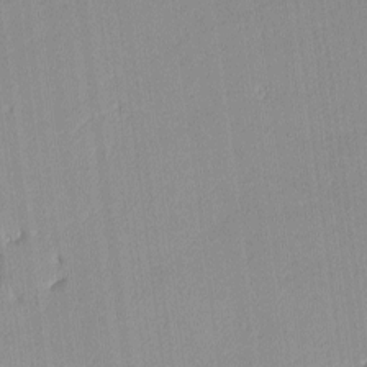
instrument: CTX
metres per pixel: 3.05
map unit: lHvf
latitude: -13.1053
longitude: -102.7246
